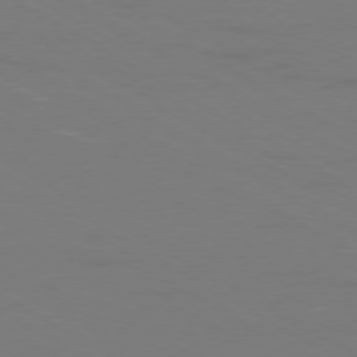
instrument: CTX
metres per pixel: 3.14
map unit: Ap
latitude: -79.9178
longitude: -71.0836
